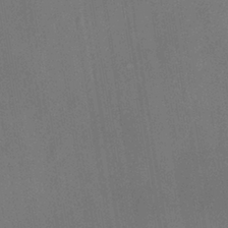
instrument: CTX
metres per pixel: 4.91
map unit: HNhu
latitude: 13.3860
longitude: 10.8975
